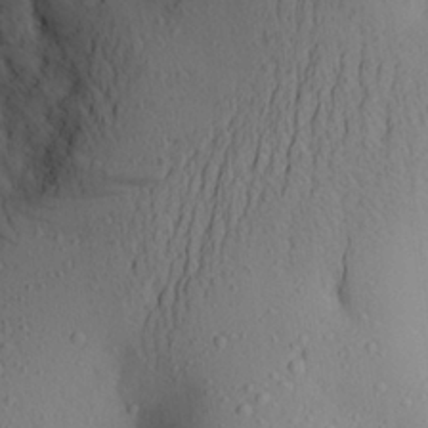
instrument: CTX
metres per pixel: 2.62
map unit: Aa
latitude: 26.8758
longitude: -147.3104
